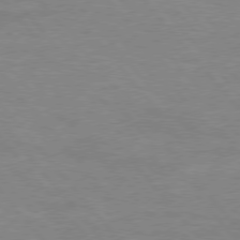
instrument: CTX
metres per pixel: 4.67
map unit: Hpe
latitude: 76.1577
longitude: -151.5182
